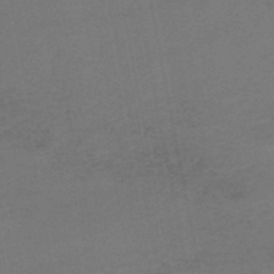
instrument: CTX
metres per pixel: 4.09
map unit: HNhu
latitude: -48.7463
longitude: 100.4440
